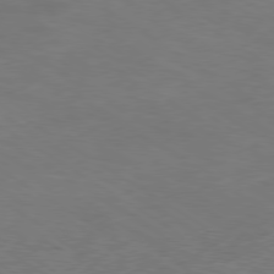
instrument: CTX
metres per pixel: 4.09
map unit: Ap
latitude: -79.9745
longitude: -65.5749
